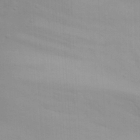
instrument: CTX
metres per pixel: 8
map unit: Nhu
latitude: 19.2348
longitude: -73.2537
